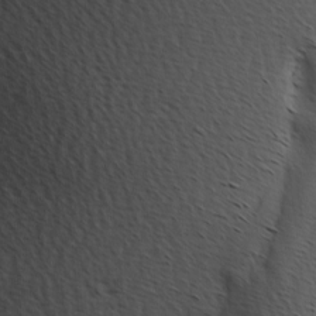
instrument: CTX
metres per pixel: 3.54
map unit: Hve
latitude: 2.3089
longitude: -124.1200
